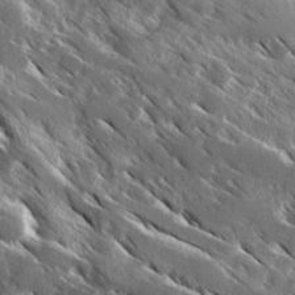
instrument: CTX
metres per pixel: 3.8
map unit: Ave
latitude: 16.9703
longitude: -129.9717
